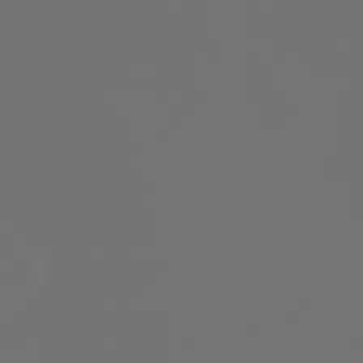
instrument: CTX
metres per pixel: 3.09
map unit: Nhu
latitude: -41.2565
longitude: -83.5371
